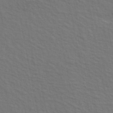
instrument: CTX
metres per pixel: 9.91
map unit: ANa
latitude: 47.8017
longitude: -76.7624
